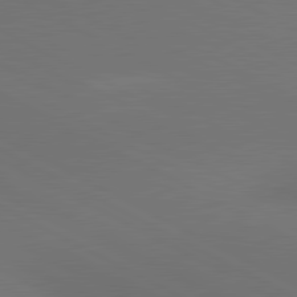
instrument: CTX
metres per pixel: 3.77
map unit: lApd
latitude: 80.8947
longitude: 138.7841
